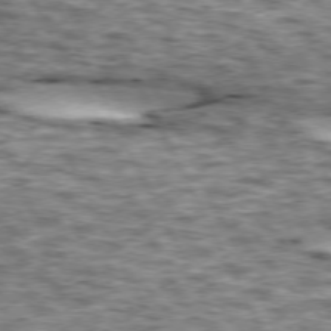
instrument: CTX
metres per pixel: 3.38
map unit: lApd
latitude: 73.9717
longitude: -54.8758
